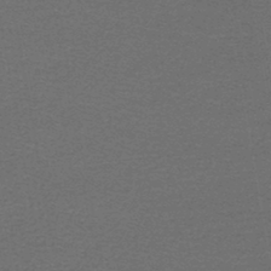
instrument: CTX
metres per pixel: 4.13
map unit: lHb
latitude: -45.3888
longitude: 57.1998
